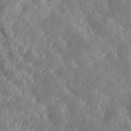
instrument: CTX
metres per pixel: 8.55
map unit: Hve
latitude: 32.1389
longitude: 149.5022
